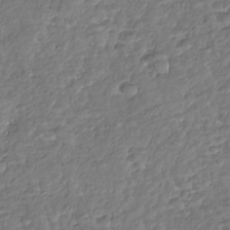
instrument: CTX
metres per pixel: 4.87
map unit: Nhu
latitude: -31.1620
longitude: -60.8758
